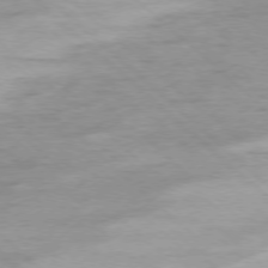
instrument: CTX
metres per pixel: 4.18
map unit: Ap
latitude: -77.5399
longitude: -78.6491
